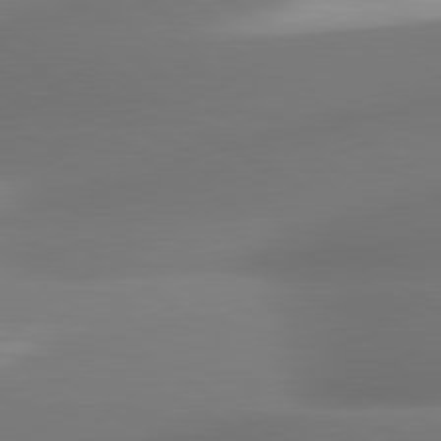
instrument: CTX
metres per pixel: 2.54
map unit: lApd
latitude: 80.7813
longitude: -164.5168
